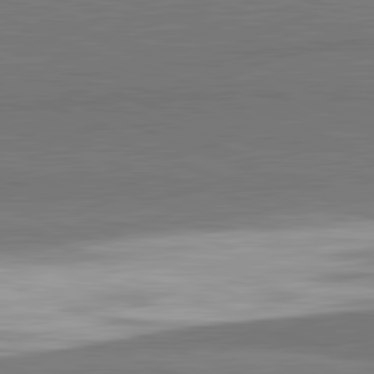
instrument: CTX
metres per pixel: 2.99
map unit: lApd
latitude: 82.2900
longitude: 161.0864
